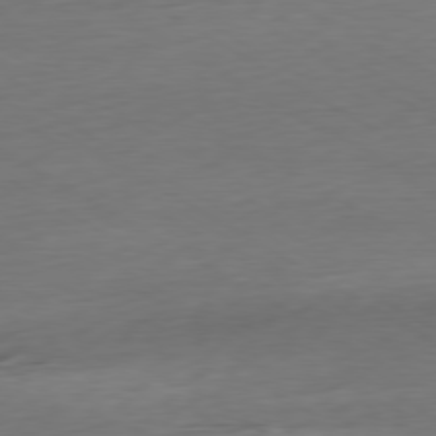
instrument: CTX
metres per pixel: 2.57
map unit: Ap
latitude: -79.6533
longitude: -63.4994
